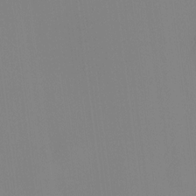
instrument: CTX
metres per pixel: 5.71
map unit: HNhu
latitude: 8.0633
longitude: 12.5952
